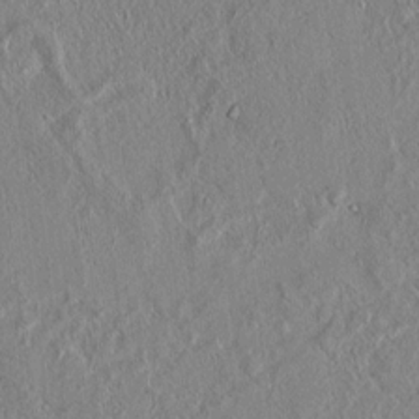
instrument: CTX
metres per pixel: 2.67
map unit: lAvf
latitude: 7.0269
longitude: 167.4832
